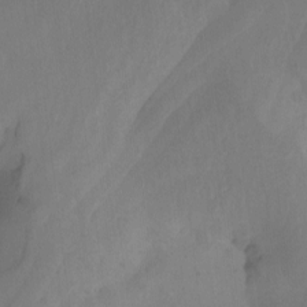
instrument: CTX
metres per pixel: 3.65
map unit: Nhu
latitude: -3.5588
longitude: -74.2145
